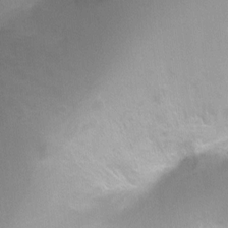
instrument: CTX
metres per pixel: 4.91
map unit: Ht
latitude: -9.9556
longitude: -28.4979
